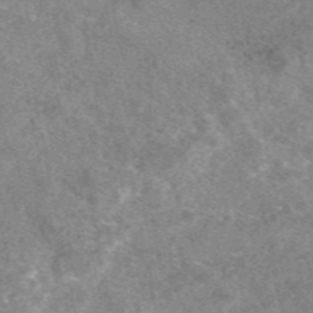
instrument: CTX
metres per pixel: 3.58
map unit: eAb
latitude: 47.6127
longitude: 124.9919
